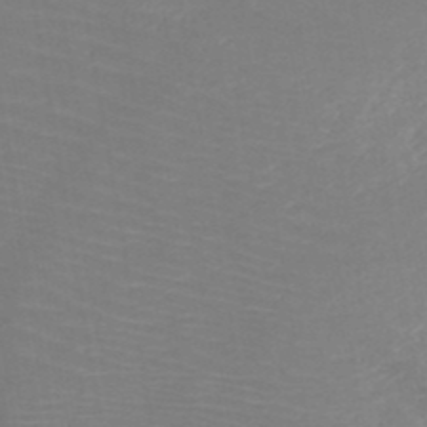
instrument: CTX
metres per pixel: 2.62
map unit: HNb
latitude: -49.8234
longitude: -44.8569
